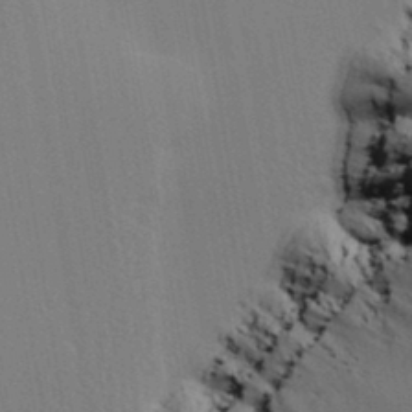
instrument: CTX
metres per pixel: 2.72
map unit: lAvf
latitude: 25.8961
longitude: -112.1011
